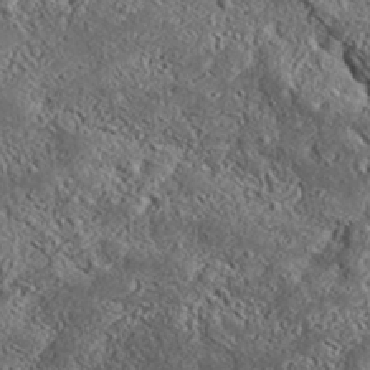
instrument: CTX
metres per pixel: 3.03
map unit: Aa
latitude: 33.1781
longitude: -135.2348
